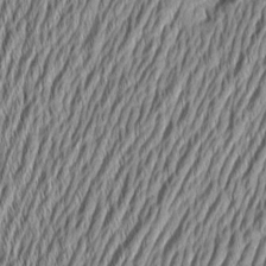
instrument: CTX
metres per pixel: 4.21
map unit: Aa
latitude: 6.9325
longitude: -129.5371
